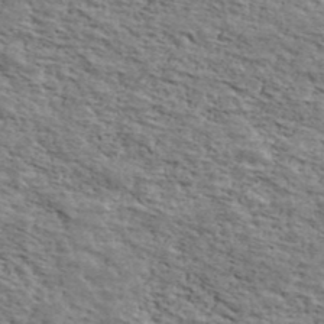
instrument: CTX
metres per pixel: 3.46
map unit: Ave
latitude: 41.1214
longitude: -110.0444
